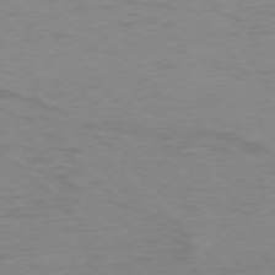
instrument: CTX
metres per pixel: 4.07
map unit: Ap
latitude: -76.1039
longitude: -77.9339
